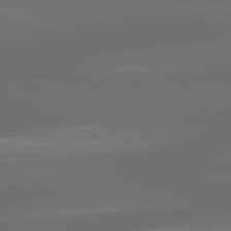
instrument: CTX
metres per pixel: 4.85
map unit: lApd
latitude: 83.2725
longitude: -129.4426
